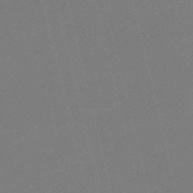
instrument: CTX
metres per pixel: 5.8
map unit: HNb
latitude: -54.9542
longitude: -39.4426
